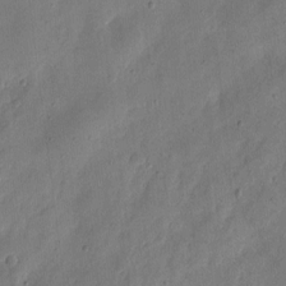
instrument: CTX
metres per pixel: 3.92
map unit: eHh
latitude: 7.1403
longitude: -71.8394
